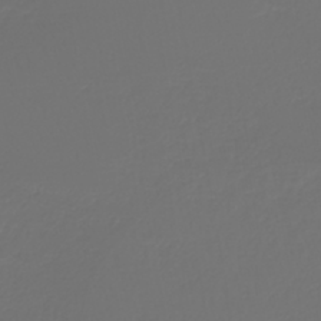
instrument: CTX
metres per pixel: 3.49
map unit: lHb
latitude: -43.8044
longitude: 60.8219
